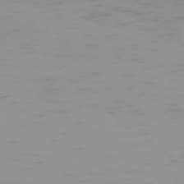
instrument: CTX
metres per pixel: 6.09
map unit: Hpe
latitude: -74.2173
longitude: 7.2376
